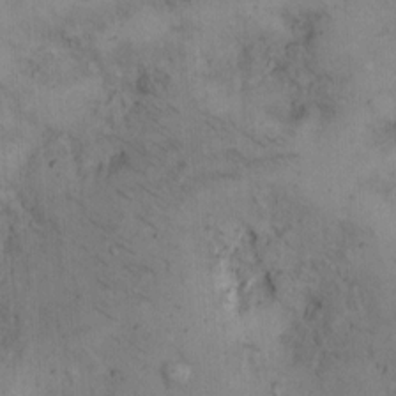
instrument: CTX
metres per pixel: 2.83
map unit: Hto
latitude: 11.7450
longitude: -59.3293
